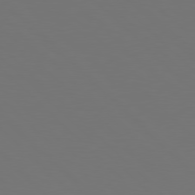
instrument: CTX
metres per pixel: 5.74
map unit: Hpe
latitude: 78.0444
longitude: -175.2915
